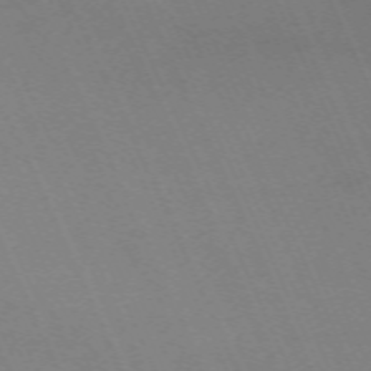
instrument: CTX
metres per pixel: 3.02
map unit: Nhu
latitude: -68.0661
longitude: 39.2376
